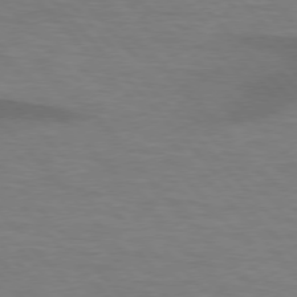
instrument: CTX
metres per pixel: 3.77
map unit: lApd
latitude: 76.2522
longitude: -59.2348
